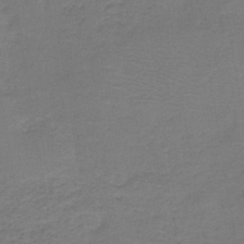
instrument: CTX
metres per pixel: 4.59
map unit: HNb
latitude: -43.4076
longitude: 49.2565
